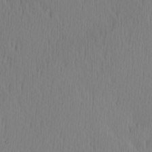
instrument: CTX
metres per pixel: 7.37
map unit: Hve
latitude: 13.1025
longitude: -91.1592
